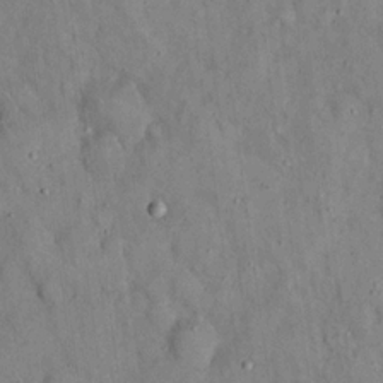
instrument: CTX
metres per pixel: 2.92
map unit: eHh
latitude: 19.1592
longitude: -60.9891
